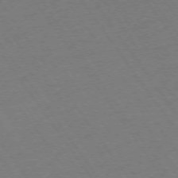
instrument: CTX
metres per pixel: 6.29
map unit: Ap
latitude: -74.2173
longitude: -70.8947
